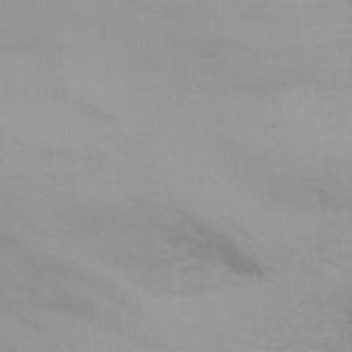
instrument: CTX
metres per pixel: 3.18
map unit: Ht
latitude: 3.6505
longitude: -28.8191
